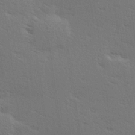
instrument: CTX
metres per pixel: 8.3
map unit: Hve
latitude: 26.9703
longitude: -94.1389
